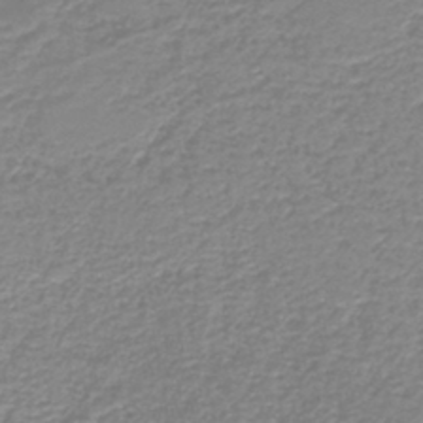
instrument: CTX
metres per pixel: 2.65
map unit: HNb
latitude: -41.1053
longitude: 49.6155
